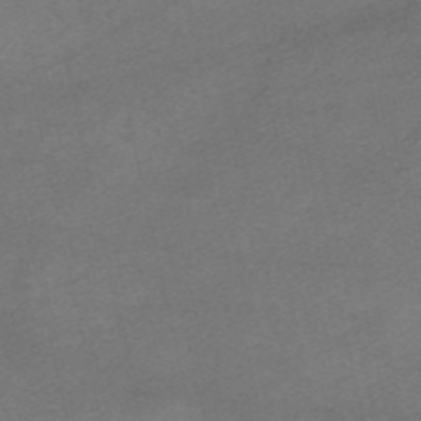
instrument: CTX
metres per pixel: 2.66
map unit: HNhu
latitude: -40.1606
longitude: 104.0094
